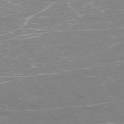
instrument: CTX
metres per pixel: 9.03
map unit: Ap
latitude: -75.7100
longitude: -69.8206
